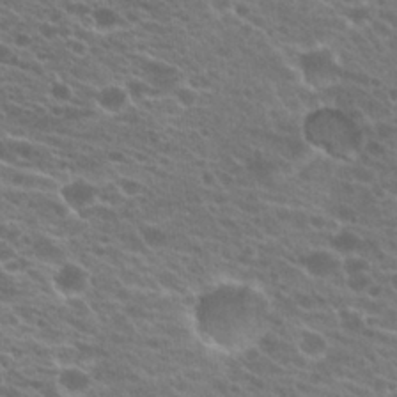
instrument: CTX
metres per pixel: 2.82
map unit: Hto
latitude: 21.1214
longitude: -37.9717
